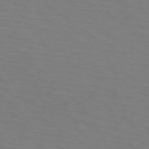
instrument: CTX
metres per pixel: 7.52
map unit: lApd
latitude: 72.5357
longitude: -57.1403
